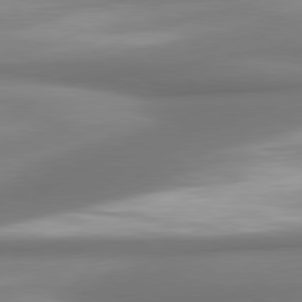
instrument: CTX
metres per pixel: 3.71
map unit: lApd
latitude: 80.1578
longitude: 179.1242
